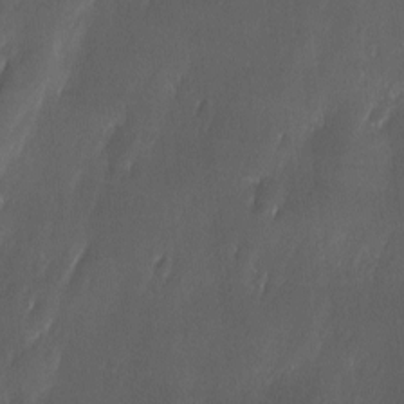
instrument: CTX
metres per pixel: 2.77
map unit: Ave
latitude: -11.0487
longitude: -121.5749
